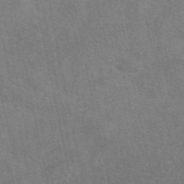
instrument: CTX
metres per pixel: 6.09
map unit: eAb
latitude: 49.7261
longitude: 120.8030
